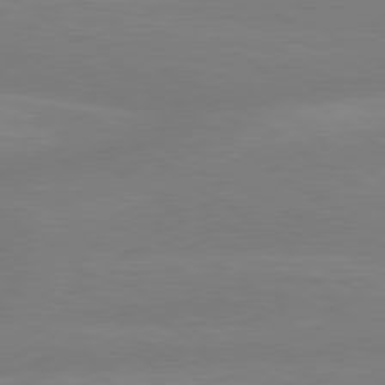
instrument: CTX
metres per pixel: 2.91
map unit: lApd
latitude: 79.1214
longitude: -149.5371
